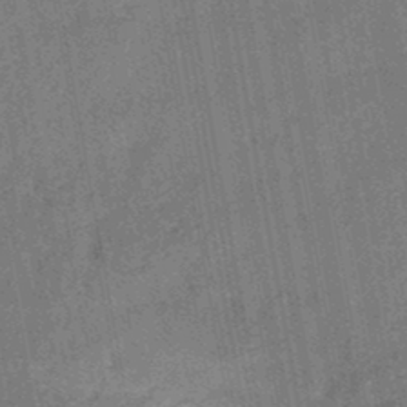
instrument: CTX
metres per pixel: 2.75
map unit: HNb
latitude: -44.8975
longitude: -36.8569
